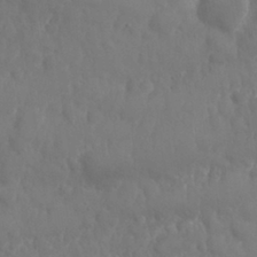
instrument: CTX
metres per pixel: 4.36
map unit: Nhu
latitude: 25.3859
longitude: -61.9528
